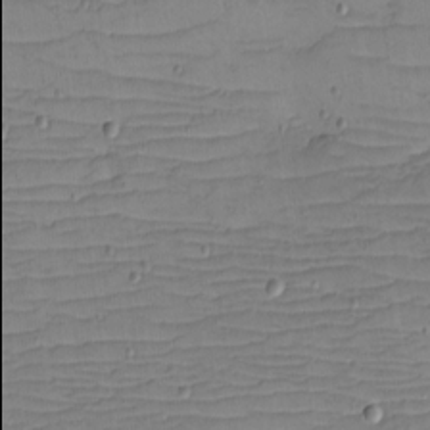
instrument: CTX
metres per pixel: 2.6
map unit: eHh
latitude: -5.1998
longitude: -81.9906
